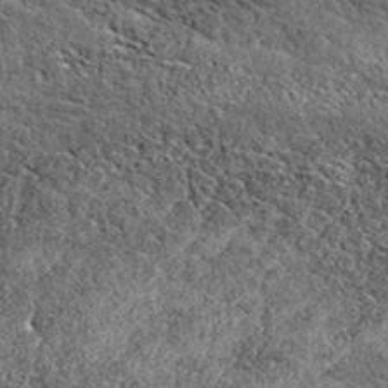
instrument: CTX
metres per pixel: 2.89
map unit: eAb
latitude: 38.7246
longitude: 106.1795
